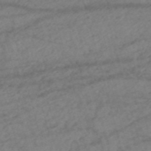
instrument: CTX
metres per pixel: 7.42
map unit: HNb
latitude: -54.0661
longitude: -49.8205
